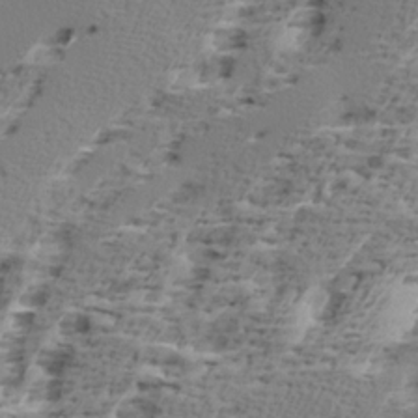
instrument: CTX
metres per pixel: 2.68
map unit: Ave
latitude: 16.7057
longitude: -137.9717
